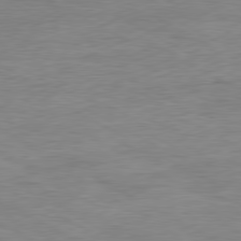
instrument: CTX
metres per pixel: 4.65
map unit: Ap
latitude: -81.2376
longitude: -78.1578
